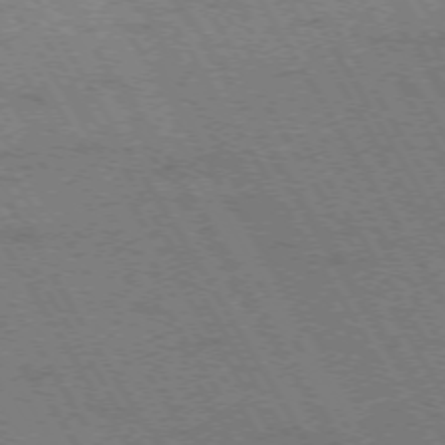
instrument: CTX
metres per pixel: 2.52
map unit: Hpe
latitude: -73.7666
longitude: 3.1620
